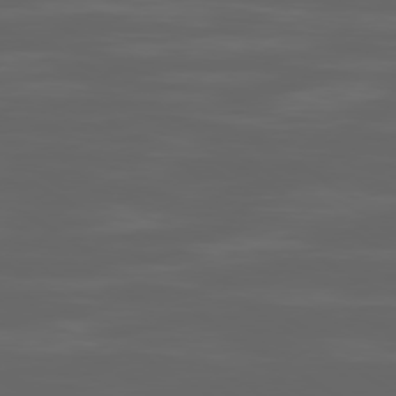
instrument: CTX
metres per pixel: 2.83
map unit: Ap
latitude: -79.9556
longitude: -93.9150
